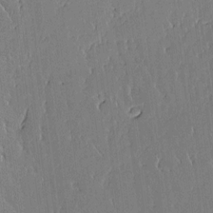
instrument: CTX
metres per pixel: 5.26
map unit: Aa
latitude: 12.0255
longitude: -127.4238
